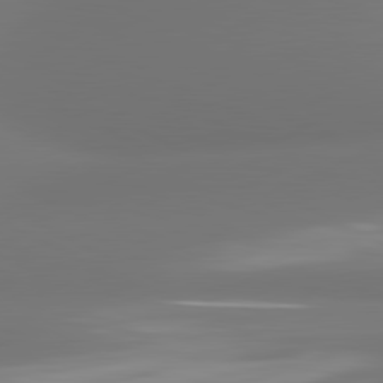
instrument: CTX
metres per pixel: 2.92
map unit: lApd
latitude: 81.3671
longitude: -164.6490
